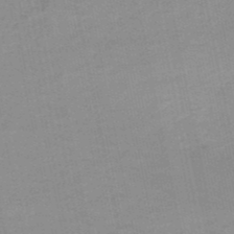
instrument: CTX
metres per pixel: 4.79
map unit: HNb
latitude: -49.5966
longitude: -49.1214
